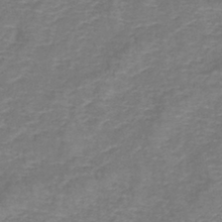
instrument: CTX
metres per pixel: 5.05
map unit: lHb
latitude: -41.8044
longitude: 78.5384
